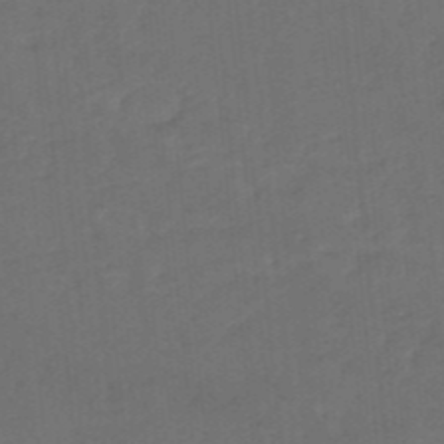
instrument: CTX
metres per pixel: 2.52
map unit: eHb
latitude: -48.2740
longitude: 88.9164
